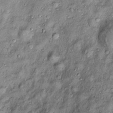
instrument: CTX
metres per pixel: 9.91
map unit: Htu
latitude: -4.4251
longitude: 159.4265
